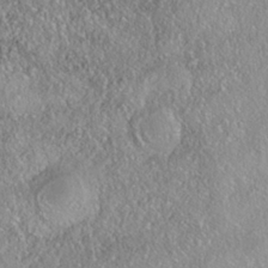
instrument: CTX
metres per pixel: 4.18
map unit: Nhe
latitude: -38.2362
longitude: 137.5210
